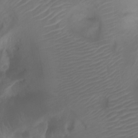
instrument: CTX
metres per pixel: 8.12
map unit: Ht
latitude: 1.9906
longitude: -22.0822
